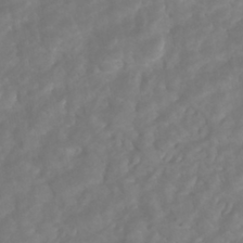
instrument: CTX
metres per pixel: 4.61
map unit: ANa
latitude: -41.6911
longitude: 104.9164
